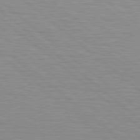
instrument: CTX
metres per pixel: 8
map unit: Hpe
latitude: 78.8380
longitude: -140.2900
